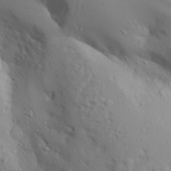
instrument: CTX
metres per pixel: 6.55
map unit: Aa
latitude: 28.8569
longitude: -133.1025
